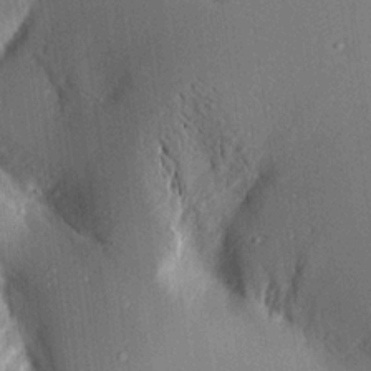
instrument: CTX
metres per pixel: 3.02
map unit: Aa
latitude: 16.3656
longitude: -148.1200
